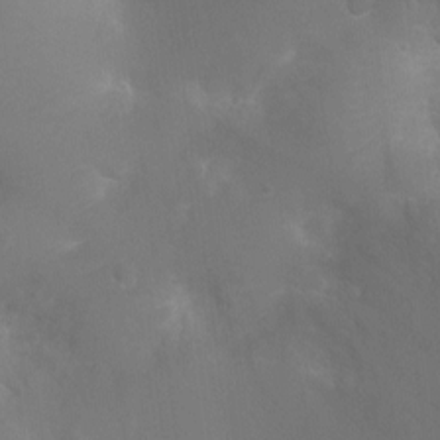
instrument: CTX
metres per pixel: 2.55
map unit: Ht
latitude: -8.7841
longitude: -24.1388
